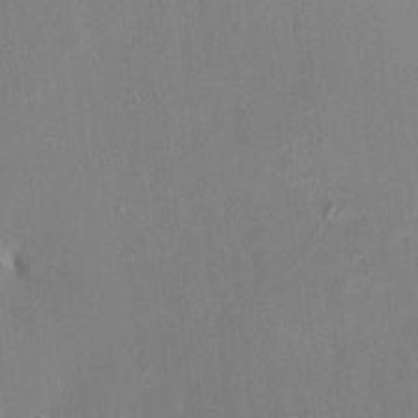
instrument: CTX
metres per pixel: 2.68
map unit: HNhu
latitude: 6.2711
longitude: 3.5210
